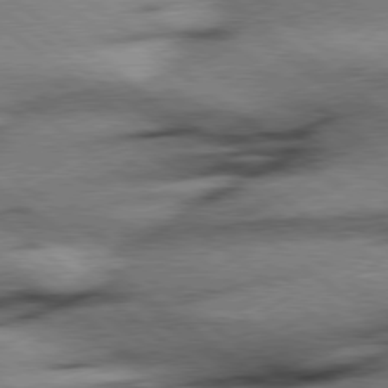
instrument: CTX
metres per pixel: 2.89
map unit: Hpe
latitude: 78.4790
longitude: -154.5168
